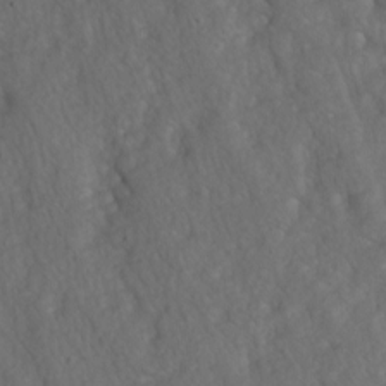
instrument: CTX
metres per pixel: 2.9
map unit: lAa
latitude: -6.7841
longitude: -126.4979
